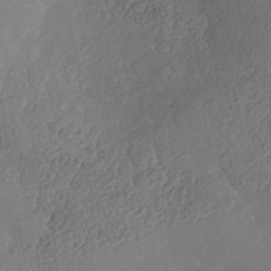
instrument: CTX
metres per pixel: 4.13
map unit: Nhe
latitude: -38.3495
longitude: -117.5371
